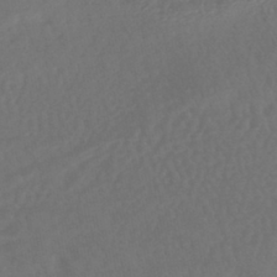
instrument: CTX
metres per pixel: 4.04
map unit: HNhu
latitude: -43.8044
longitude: 93.8800
